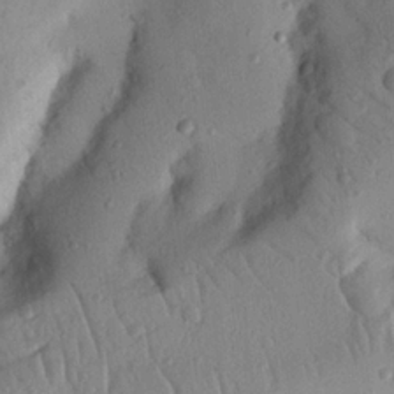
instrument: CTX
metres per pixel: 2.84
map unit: Nhu
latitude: 20.1767
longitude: -76.9324
